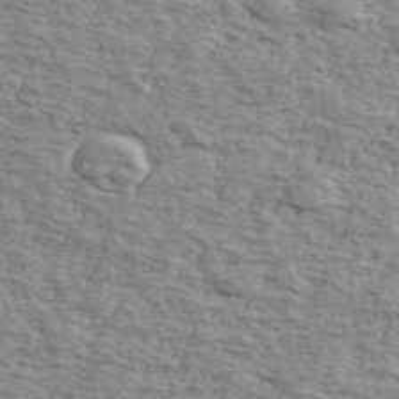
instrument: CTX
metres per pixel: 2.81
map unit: Ave
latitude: 41.3292
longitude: -109.8016
